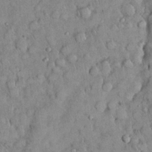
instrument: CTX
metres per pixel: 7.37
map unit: Nhu
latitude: 28.5546
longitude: -69.3293
